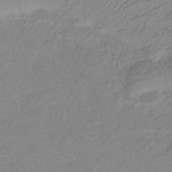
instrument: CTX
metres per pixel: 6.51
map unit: lHb
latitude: -36.6707
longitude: 73.4265
